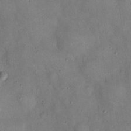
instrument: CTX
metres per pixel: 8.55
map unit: eHh
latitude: 20.7435
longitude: -60.1766
